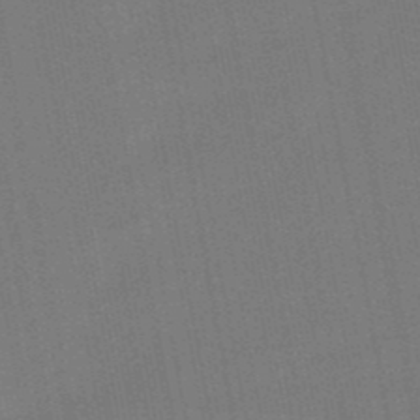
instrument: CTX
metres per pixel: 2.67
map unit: eHb
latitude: -49.7289
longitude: 73.7477
